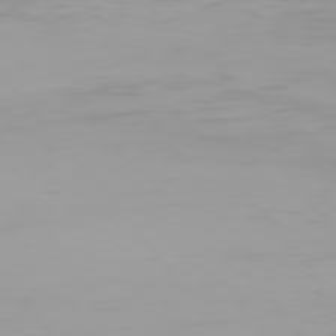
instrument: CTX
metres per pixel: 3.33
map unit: Hpe
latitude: 77.2348
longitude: -165.4426
